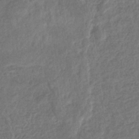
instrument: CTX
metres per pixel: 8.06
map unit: eHb
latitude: -34.0850
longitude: 76.7085
